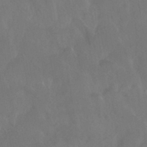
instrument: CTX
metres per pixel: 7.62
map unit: HNhu
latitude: -43.3887
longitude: 94.6896
